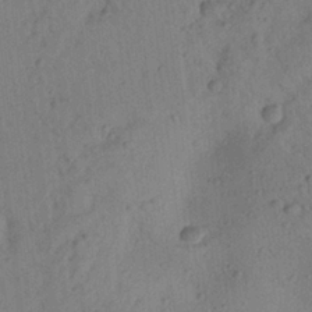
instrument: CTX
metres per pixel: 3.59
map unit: Aa
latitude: 23.1025
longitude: -147.9528
